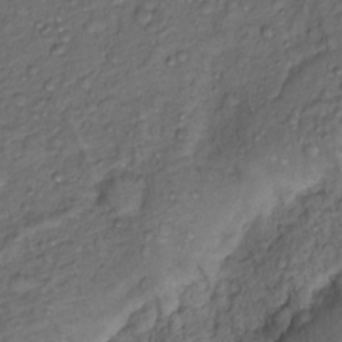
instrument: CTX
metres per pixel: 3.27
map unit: Nhu
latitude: 12.8191
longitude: -28.9702
